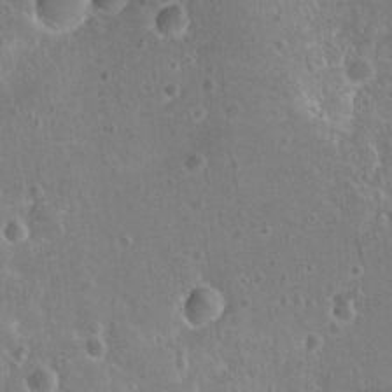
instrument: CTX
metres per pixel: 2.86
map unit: Nhu
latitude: 17.1781
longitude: -32.7246
